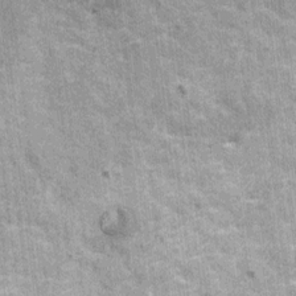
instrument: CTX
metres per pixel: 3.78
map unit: HNhu
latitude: 3.7071
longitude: 4.1983
